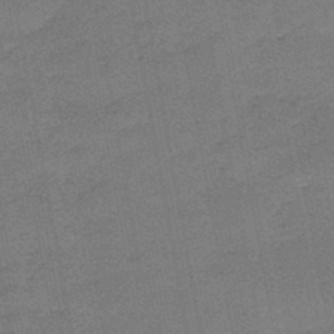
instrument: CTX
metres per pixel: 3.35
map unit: HNb
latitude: -47.8800
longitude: -39.3293
